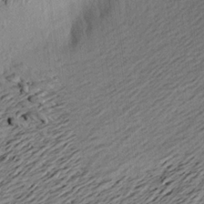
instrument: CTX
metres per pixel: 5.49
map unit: Aa
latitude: 21.1970
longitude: -148.6679
